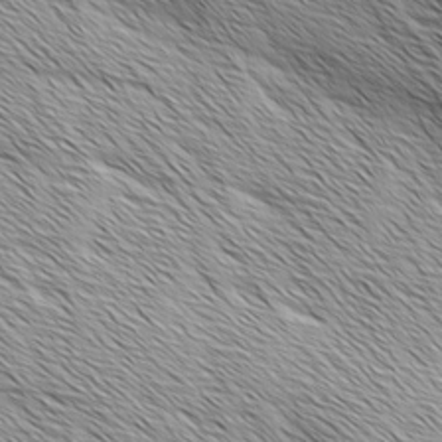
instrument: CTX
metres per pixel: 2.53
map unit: Ave
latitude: 1.8205
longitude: -114.4978
